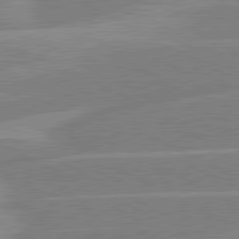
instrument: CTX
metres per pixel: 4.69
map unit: lApd
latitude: 80.8758
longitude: -124.4412
